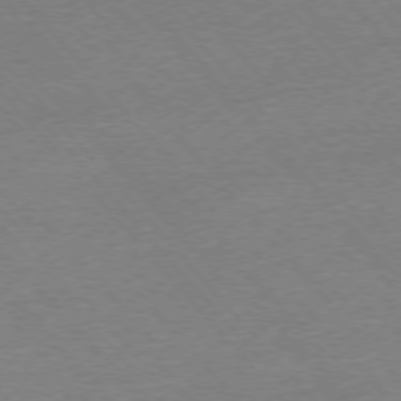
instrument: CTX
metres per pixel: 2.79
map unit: Ap
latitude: -76.2173
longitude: -94.3090
